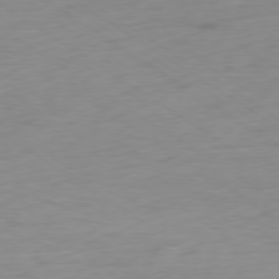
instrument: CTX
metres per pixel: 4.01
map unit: Ap
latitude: -78.7085
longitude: -58.7435
